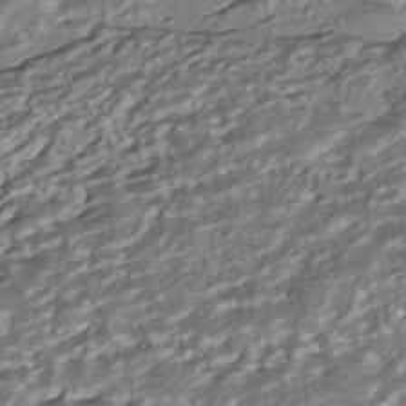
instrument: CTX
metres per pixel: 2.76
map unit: ANa
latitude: -42.3873
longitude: 107.7289
